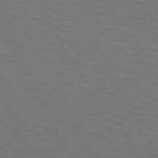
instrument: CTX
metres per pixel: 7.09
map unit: lApd
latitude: 73.1970
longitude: -75.1592
